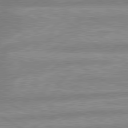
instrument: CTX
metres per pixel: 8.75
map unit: lApd
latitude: 80.0444
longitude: -165.0458
